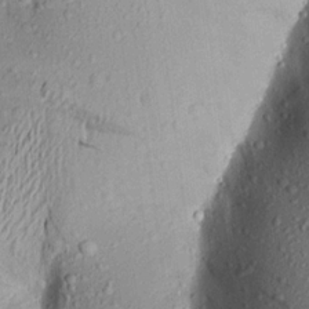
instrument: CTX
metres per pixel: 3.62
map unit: Aa
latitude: 19.5371
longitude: -148.9136
